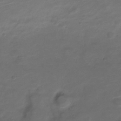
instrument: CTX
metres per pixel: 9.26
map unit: Nve
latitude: -20.9163
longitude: 105.5399
